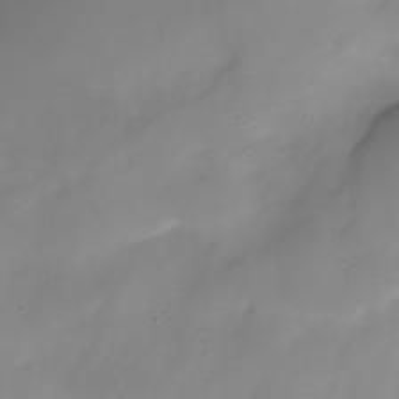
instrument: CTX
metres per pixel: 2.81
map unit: Nhe
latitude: -37.3887
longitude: -112.2333
